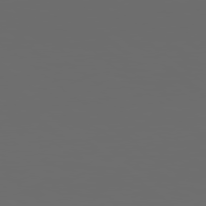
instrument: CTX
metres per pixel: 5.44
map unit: Hpe
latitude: 77.7638
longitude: -177.9150
